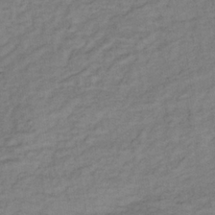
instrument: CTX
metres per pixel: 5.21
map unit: lHb
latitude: -33.8234
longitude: 65.2565
